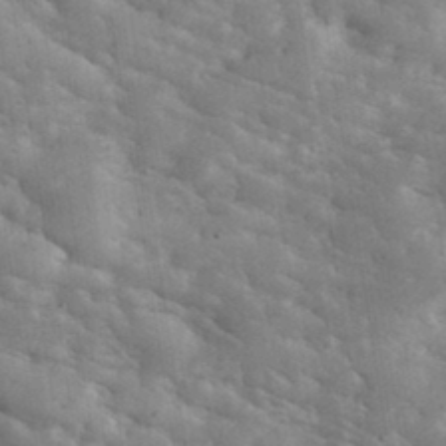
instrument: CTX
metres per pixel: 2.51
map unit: eHh
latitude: 35.2914
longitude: -68.0633
